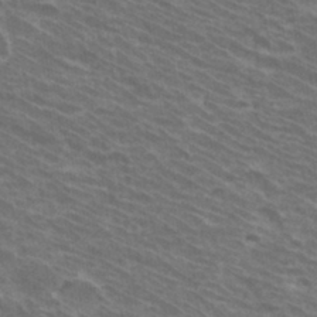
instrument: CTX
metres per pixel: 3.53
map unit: Hto
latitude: 33.4993
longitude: -40.9324
